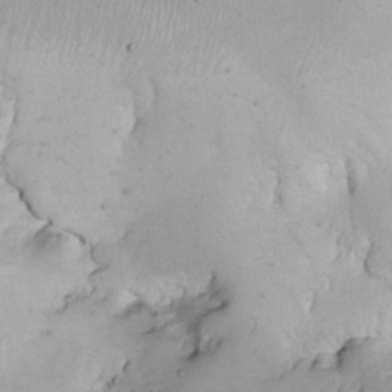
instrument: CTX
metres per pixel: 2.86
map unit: Nhe
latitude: -1.4455
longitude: -58.2712
